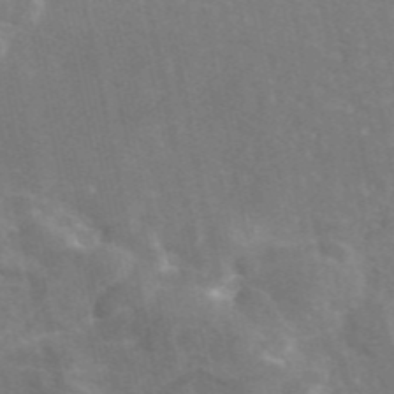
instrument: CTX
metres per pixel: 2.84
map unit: eAb
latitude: 45.6127
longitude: 116.1038
